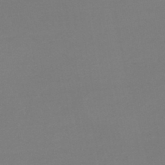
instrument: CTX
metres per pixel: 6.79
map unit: lHb
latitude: -44.6330
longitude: 64.3873
